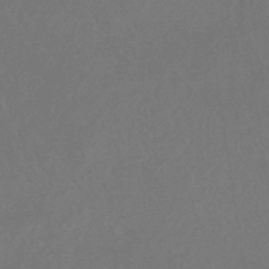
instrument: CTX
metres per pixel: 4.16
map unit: eHb
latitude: -35.7478
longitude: 78.6896
